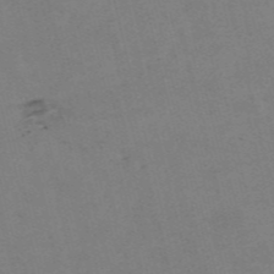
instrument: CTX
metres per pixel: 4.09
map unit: HNb
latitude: -55.9556
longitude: -41.4426
